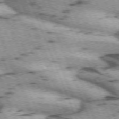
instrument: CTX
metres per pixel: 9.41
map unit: lApd
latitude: 72.1578
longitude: -53.4993
